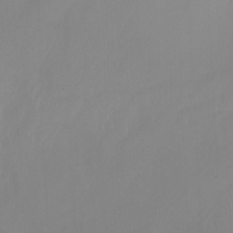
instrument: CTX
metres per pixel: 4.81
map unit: Nhu
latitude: -13.8234
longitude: -59.9528
